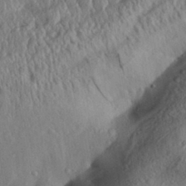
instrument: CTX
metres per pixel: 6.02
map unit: Aa
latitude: 30.8758
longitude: -134.1011
